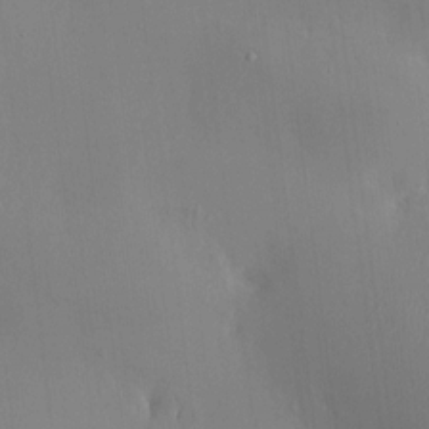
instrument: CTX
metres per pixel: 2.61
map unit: HNhu
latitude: 9.2915
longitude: 10.4251
